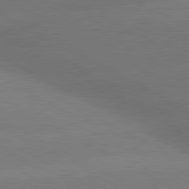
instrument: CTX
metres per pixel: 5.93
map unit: lApd
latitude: 80.2333
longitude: -150.8947
